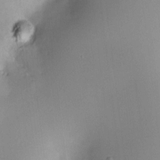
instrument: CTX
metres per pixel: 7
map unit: HNhu
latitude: 8.3467
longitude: 8.8219
